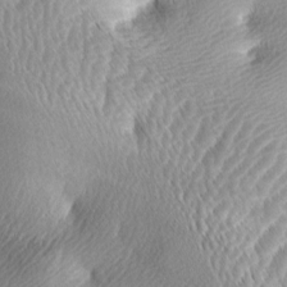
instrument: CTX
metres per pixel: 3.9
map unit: lAa
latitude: -5.1809
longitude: -121.4427
